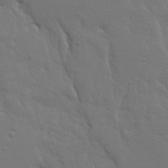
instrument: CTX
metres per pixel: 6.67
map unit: Ave
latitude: 23.2159
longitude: -135.1403
